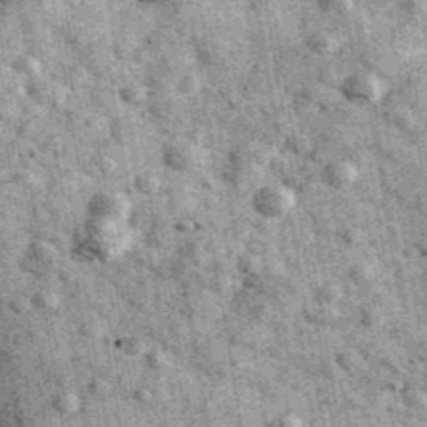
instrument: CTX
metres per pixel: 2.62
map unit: Ave
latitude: 40.1389
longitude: -107.3671
